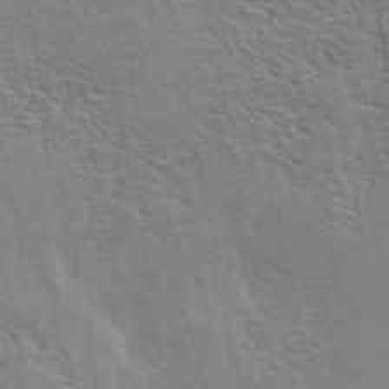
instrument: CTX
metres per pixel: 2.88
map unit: ANa
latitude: 48.1767
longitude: -76.8380
